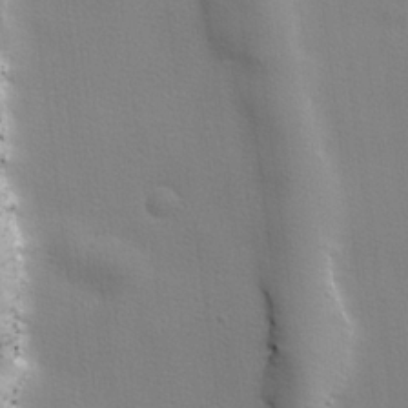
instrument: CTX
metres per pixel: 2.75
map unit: lHvf
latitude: 24.6868
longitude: 143.6343
